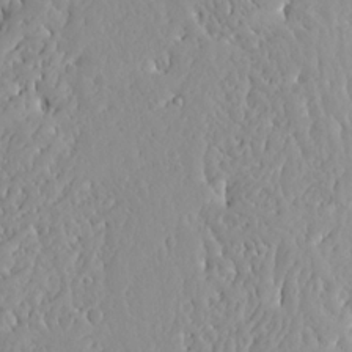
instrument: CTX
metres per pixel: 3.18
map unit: Ave
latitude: 12.9514
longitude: -135.0647
